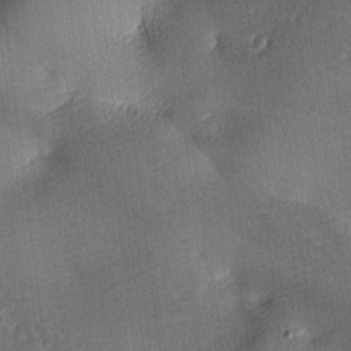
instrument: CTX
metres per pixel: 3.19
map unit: lAa
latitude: -8.7652
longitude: -124.5545
